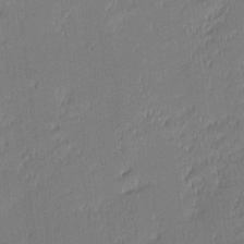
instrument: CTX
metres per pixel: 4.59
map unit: eHh
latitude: -2.7463
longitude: -83.8772
